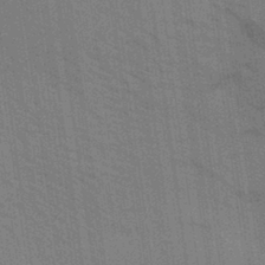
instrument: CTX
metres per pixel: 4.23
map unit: Aa
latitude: 31.5749
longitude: -139.4993
